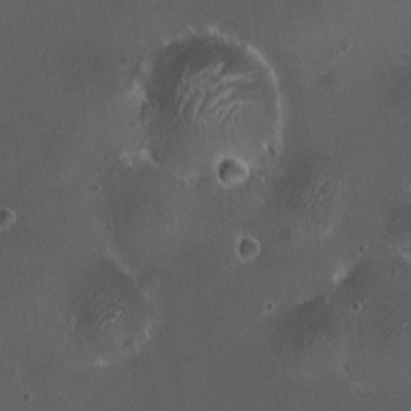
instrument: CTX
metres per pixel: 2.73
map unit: HNhu
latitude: 6.7057
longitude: 6.4440
